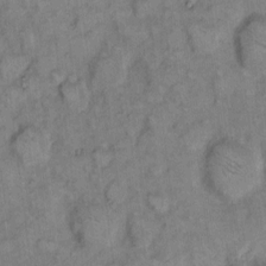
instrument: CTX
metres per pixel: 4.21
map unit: eHh
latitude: 8.0633
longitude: -63.4805
